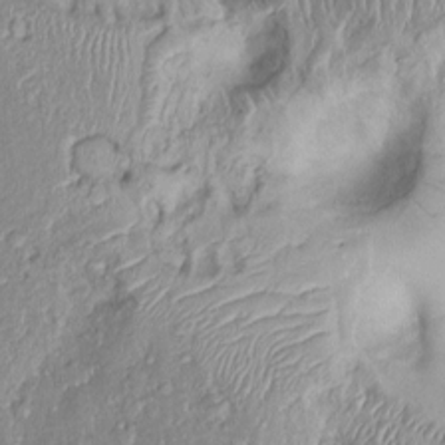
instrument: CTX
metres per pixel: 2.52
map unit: Ht
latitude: -0.2740
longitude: -13.8206
